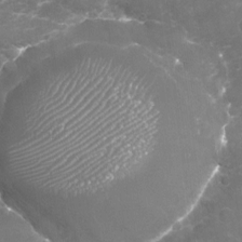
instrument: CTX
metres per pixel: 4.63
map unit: Nhu
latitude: -18.8975
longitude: -57.5560
